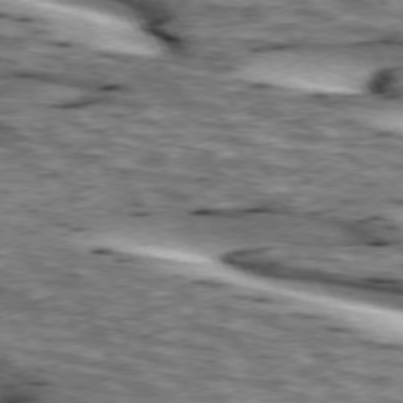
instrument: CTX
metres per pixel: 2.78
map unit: lApd
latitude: 73.8584
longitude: -55.2159
